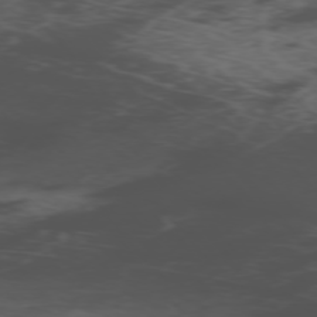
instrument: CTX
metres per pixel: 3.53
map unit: Ap
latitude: -76.2550
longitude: -66.6679
